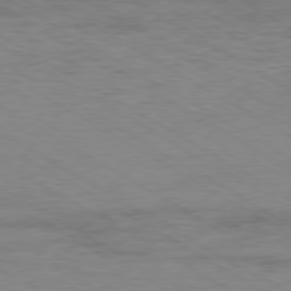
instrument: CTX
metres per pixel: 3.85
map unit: Ap
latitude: -80.3118
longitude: -52.2145
